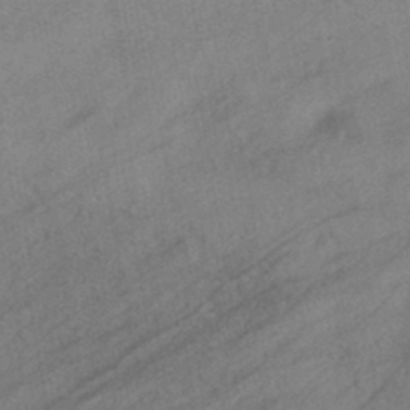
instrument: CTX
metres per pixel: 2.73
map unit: eHb
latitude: -40.3495
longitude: 83.0864
